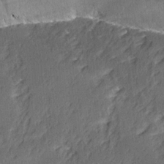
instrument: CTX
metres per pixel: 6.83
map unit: Ave
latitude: 15.3293
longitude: -104.1389
